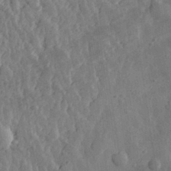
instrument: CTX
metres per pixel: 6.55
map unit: eHh
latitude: 31.8962
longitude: -79.5182
